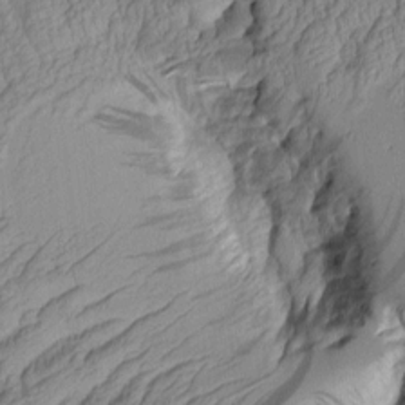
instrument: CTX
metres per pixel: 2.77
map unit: Aa
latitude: 7.3293
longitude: -128.7057
